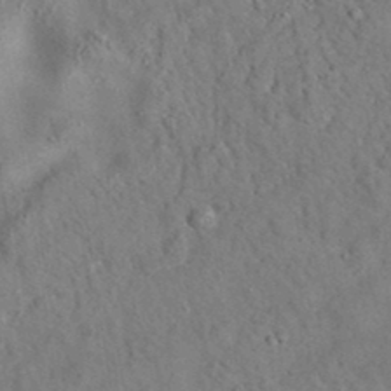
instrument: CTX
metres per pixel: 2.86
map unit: eAb
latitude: 34.9891
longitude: 110.3495
